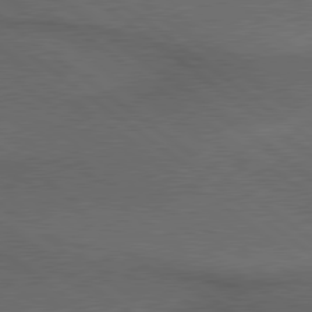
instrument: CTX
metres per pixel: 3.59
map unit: lApd
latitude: 79.6883
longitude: -176.3656
